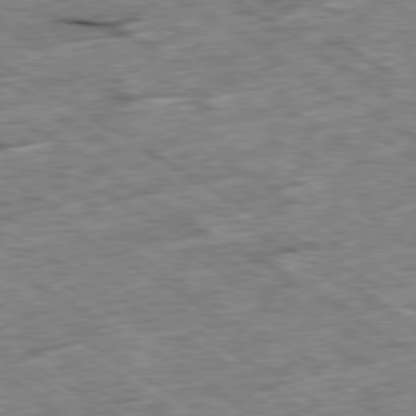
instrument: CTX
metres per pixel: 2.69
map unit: Ap
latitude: -79.9745
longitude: -86.6868
